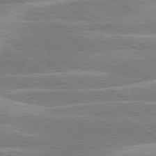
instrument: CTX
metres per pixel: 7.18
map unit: lApd
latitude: 80.1956
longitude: -130.4790
